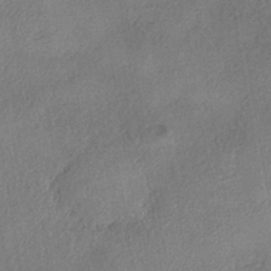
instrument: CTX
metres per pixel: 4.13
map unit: eHh
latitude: -41.1809
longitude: 119.9367
